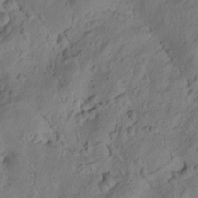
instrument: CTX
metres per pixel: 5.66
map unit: Htu
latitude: 0.2711
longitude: 175.6910
